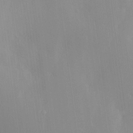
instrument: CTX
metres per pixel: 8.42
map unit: Nve
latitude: -7.5588
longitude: 175.5588
